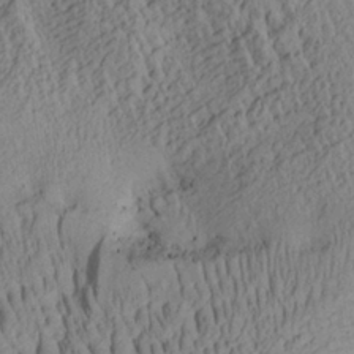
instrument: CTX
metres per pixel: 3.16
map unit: Aa
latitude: 27.8772
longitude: -135.3859
